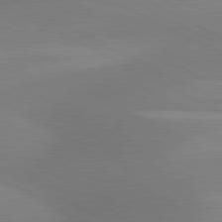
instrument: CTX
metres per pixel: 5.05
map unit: lApd
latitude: 80.8758
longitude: 127.0864
